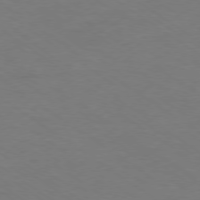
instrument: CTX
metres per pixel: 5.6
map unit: Ap
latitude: -78.5195
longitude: -74.6491
